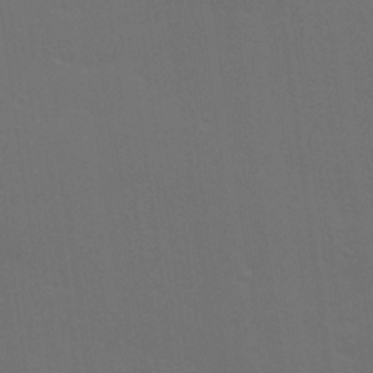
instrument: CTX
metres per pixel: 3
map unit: Hve
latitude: 27.6127
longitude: -92.8569
